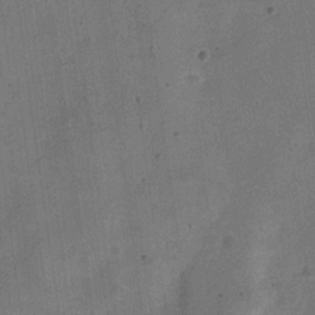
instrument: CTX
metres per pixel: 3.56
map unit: Nve
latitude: -25.1809
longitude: 106.7275
